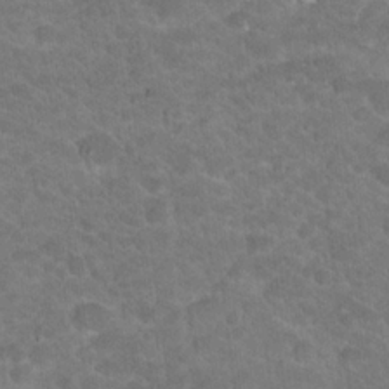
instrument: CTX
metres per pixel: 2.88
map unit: Hto
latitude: 18.8569
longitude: -35.3670
